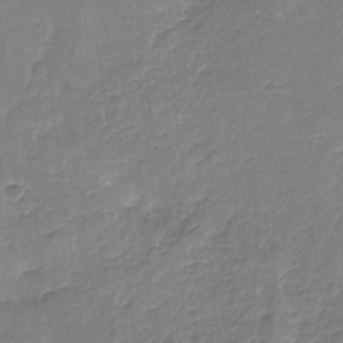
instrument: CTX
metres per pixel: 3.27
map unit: Nhu
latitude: -17.8423
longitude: -57.3670
